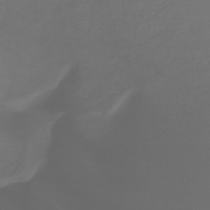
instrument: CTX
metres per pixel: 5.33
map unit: lHb
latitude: -42.9352
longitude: 70.1417
